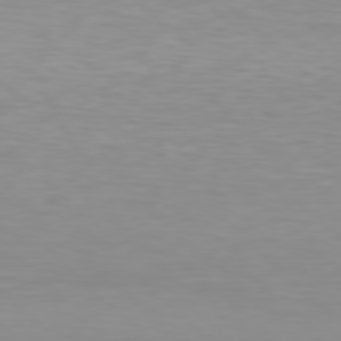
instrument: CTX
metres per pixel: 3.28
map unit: Hpe
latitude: 77.8772
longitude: -173.4615
